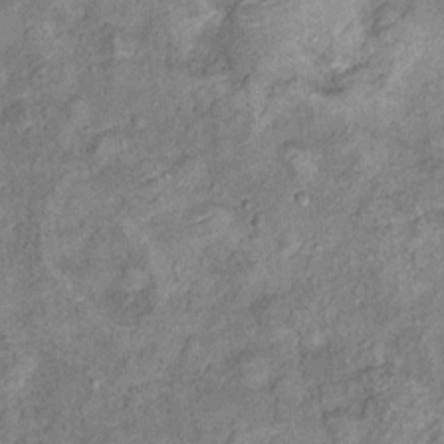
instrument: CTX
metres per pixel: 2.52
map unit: Ht
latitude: 11.3104
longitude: -39.9906
